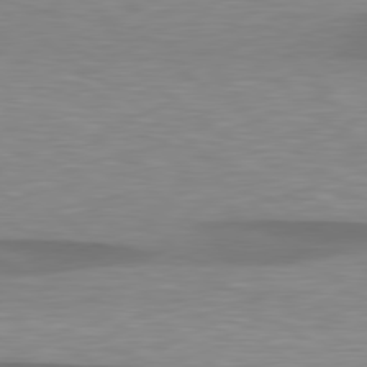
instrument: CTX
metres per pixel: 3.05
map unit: lApd
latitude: 79.4049
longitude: -89.6694
